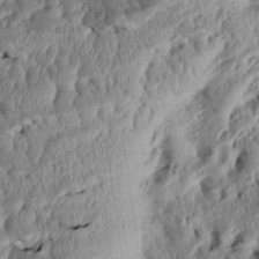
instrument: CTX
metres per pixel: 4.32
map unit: Htu
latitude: 3.1214
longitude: 149.9367
